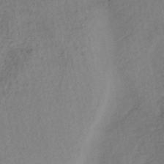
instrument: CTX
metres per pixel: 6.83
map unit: lHb
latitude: -38.9164
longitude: 72.6518
